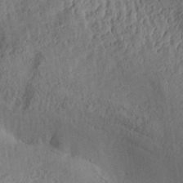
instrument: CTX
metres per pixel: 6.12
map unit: Aa
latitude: 30.1578
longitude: -132.7246
